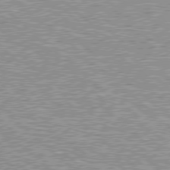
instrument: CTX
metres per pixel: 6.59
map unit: Hpe
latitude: 78.5357
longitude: -143.0081
